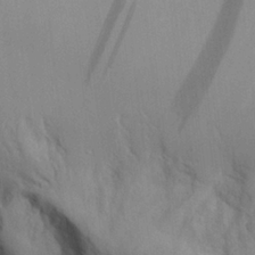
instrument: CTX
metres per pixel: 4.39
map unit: Aa
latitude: 26.2145
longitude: -132.2712
